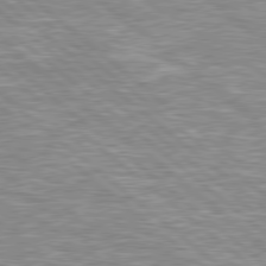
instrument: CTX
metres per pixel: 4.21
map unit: Hpe
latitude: 78.8002
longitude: -157.6504
